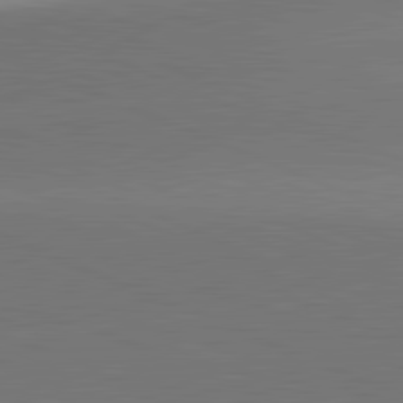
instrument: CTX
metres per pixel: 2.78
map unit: lApd
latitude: 82.0444
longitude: -155.5560
